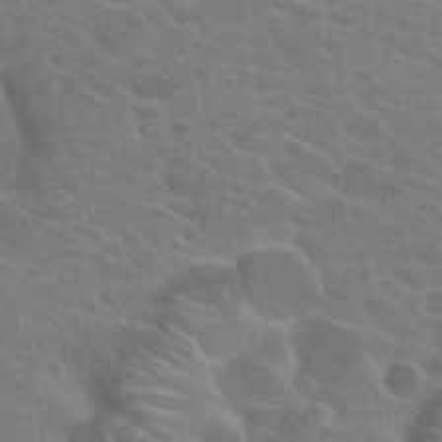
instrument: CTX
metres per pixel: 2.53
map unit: Hto
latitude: 22.9136
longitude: -39.7827
